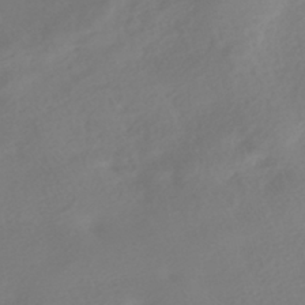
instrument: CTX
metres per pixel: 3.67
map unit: HNhu
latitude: -40.9919
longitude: 93.2754
